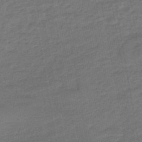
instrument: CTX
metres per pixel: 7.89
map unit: eHb
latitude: -47.4265
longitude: 88.2550
